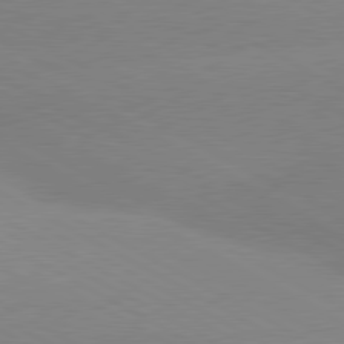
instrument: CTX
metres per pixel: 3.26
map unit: lApd
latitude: 80.2522
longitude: -153.9339
